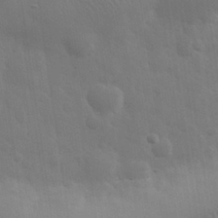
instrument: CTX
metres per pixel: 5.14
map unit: eHh
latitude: 31.4805
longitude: -70.1011
